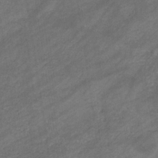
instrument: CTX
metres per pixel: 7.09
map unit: eHb
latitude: -33.0865
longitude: 71.8045
